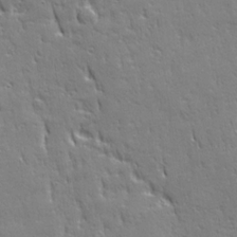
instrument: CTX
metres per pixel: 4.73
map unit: Ave
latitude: 22.3467
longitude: -135.7260
